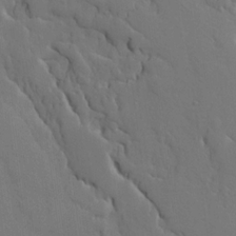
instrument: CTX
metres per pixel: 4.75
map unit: Ave
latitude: 17.8772
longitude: -128.8758
